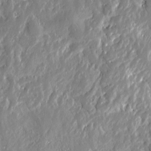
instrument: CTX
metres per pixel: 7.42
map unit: Htu
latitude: -1.9367
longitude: -179.8773
